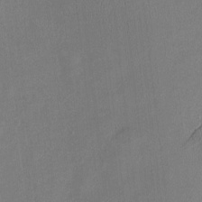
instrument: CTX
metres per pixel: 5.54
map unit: HNhu
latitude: 0.0633
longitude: -4.7624
